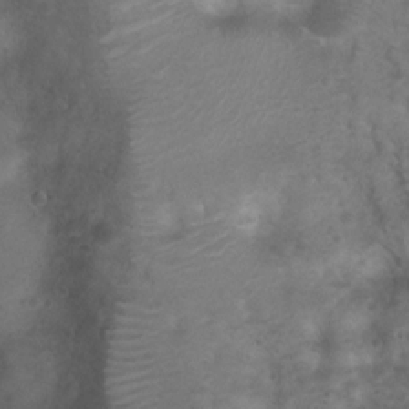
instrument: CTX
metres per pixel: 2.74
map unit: Nhu
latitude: 3.3481
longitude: -24.9891
